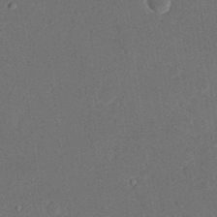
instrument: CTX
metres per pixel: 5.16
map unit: eHh
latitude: 19.0458
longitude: -69.1025
